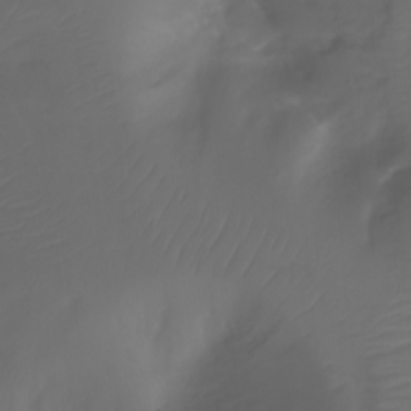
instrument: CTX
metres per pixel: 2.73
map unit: Nhu
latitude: -11.9745
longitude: -63.8017
